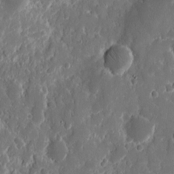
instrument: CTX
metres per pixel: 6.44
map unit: eHh
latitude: 11.6883
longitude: -72.1200
